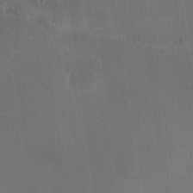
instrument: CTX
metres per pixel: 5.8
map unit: HNhu
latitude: 5.4615
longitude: 12.5196
